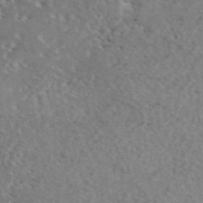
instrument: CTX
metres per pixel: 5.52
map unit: eAb
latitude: 45.1025
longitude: 114.9353
